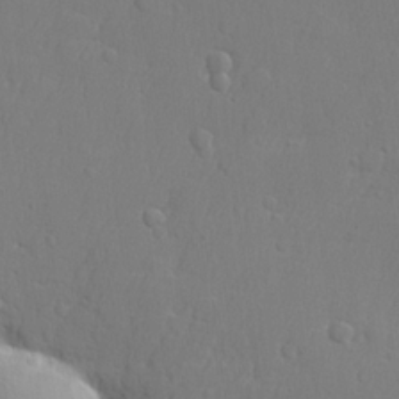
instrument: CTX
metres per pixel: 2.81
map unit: lHvf
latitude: 22.9892
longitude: 141.8989
